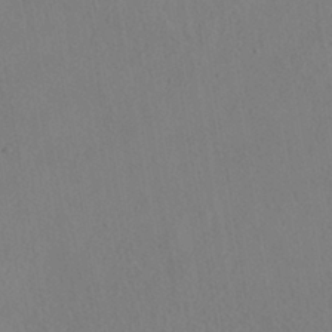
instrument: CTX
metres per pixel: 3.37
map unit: HNhu
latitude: -39.6911
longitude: 101.0297
